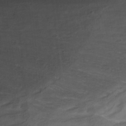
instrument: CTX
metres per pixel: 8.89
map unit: Nhu
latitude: -8.7841
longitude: -65.8394
